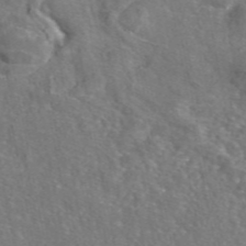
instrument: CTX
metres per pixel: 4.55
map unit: eAb
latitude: 47.0081
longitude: 110.5195
